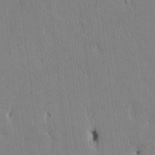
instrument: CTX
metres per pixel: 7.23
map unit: Htu
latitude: 3.4048
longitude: 150.9542
